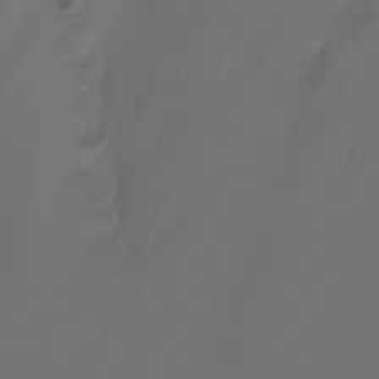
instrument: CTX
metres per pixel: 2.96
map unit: Nhu
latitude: -8.1795
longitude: -80.4034
